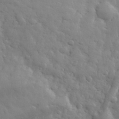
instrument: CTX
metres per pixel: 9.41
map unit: eHh
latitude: 32.3089
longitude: -69.1214
